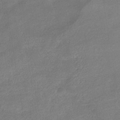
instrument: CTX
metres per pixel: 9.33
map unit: HNhu
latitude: -39.5966
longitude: 95.1242
